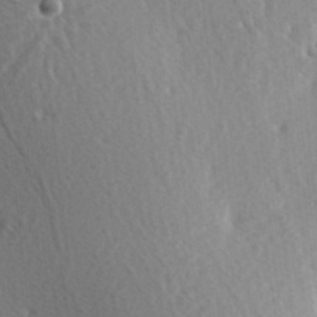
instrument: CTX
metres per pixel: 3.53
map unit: Hve
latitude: 2.0633
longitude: -124.3467
